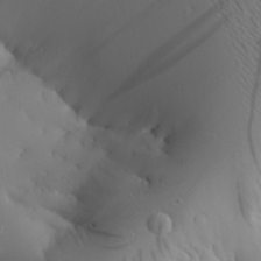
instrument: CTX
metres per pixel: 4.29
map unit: Aa
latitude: 25.4048
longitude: -144.6490
